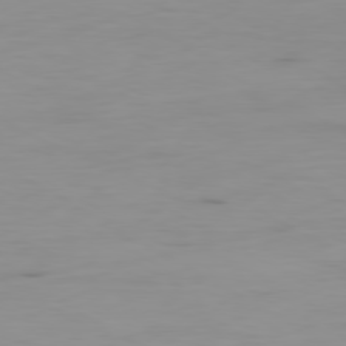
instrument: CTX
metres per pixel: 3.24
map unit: Ap
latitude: -79.5399
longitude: -76.8380
